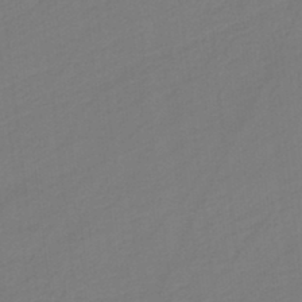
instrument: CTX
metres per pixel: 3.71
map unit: HNb
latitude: -37.3887
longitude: 56.1983
